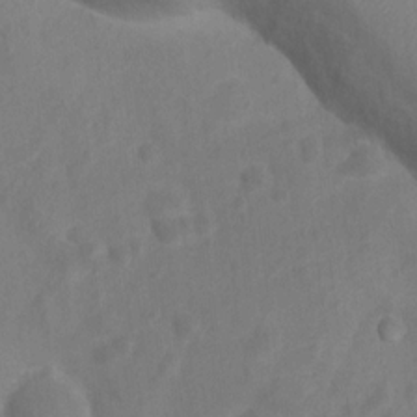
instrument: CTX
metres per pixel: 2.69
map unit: Nhu
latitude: 11.4049
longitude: -27.7450
